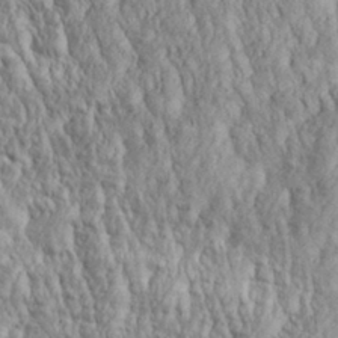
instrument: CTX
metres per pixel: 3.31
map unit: Aa
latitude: 30.2712
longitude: -137.6505
